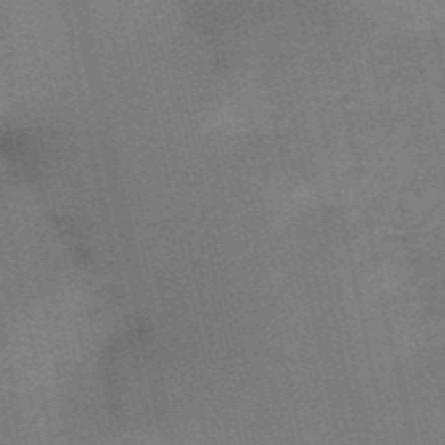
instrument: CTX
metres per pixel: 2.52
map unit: HNb
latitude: -52.3873
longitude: -46.4412
